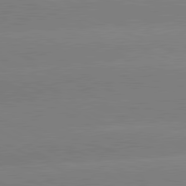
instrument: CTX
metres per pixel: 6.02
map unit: lApd
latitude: 81.1970
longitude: -151.0269
